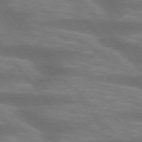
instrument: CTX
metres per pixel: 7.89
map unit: lApd
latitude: 75.1781
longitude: -57.6882
